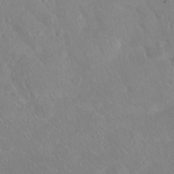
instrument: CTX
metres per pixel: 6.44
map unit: Ht
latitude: -15.3132
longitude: -43.9528
